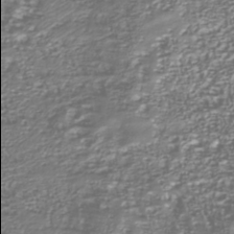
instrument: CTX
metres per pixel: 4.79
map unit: Nhu
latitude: -38.5952
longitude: -81.9906
